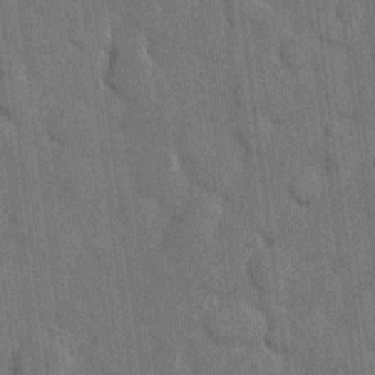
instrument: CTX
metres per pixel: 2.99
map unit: eHh
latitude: 11.6883
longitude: -66.6301
